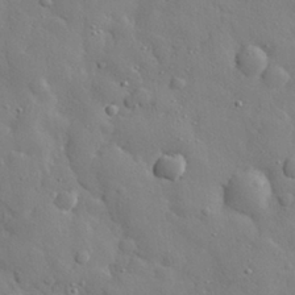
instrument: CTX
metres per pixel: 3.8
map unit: eHh
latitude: 28.7435
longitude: -78.4034
